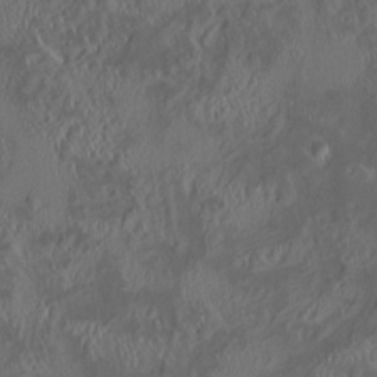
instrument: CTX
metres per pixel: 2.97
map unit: HNhu
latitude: 5.5560
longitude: 13.2187
